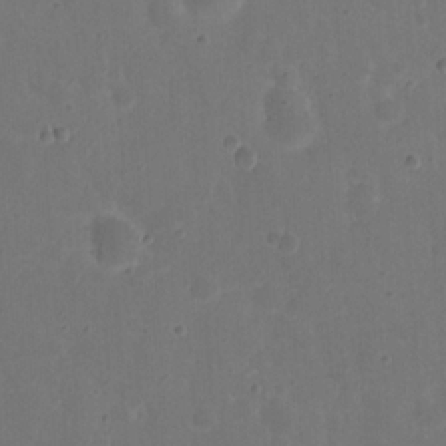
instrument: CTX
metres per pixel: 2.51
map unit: eHh
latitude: 22.1767
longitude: -66.3467
